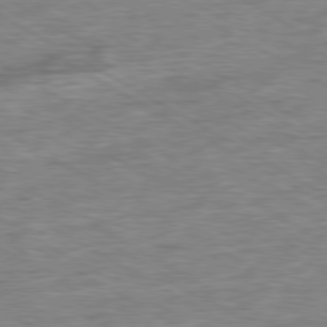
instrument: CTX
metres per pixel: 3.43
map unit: Ap
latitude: -80.4440
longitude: -77.4993
